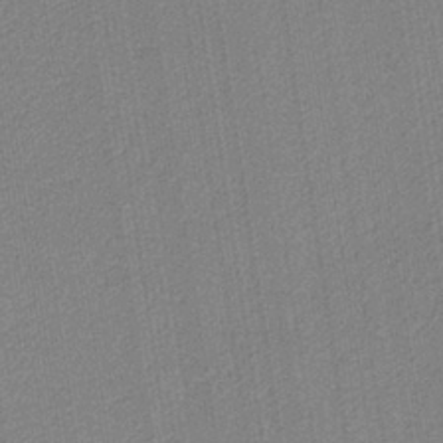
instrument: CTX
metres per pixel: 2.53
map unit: eAb
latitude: -38.2740
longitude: 51.8422
